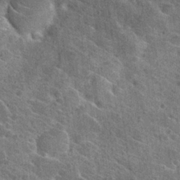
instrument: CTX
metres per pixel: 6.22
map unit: Hto
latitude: 24.3467
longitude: -39.8016
